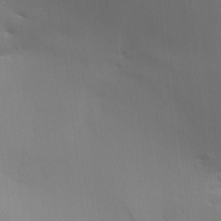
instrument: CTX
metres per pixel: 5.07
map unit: Aa
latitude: 26.6491
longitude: -131.5560
